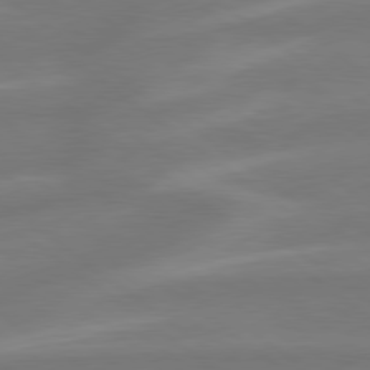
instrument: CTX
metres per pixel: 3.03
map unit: lApd
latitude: 79.1026
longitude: -141.7071
